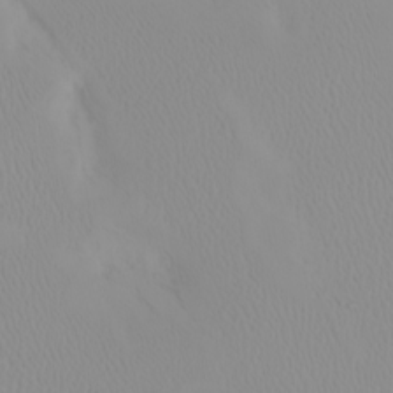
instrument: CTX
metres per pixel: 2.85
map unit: eHh
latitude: -1.7856
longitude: 19.6911
